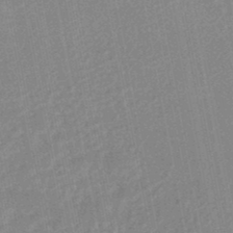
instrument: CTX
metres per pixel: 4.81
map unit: HNhu
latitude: -46.9730
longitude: 99.0297
